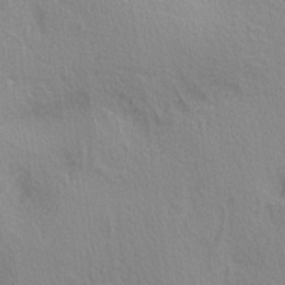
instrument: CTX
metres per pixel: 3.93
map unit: lAa
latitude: 4.0255
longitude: -112.8947
